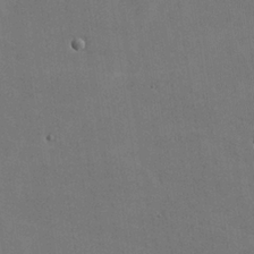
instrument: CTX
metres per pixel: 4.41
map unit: lHvf
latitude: -9.5966
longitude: -102.1955
